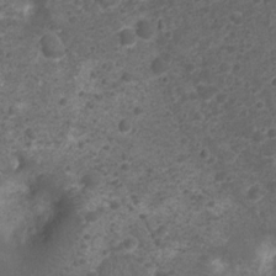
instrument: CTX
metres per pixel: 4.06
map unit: Nhu
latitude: 2.2711
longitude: -15.5938
